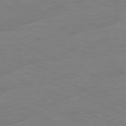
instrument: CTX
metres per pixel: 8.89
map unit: Ap
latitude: -81.4455
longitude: -84.3467
